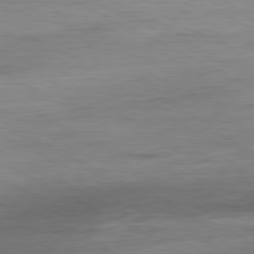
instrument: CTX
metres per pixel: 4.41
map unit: Ap
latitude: -80.3495
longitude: -82.7435
